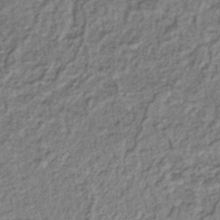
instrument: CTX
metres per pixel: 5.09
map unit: lHb
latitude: -40.7841
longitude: 62.0850
